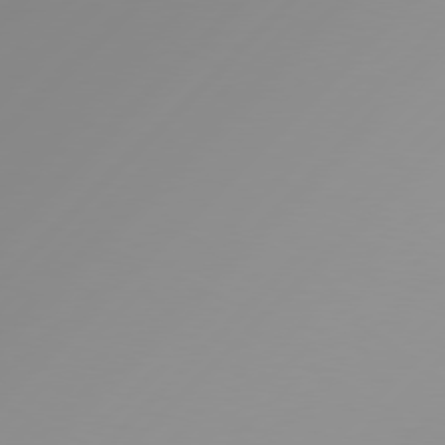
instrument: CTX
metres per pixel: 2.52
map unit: Hpe
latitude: 77.8016
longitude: -139.1403
